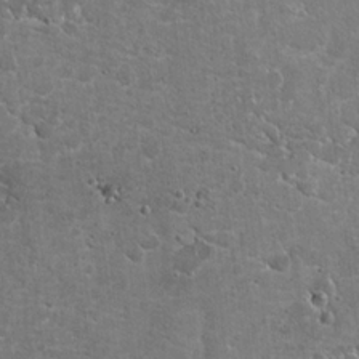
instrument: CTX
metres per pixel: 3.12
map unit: Hto
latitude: 20.1578
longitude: -48.8380
